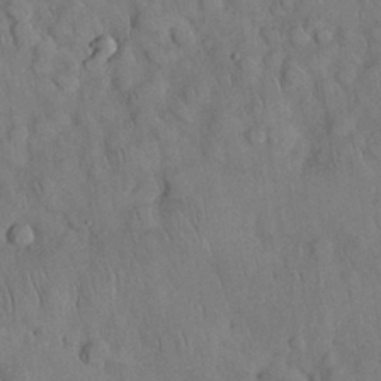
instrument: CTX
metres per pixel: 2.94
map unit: Nhu
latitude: 27.8961
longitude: -69.0459
